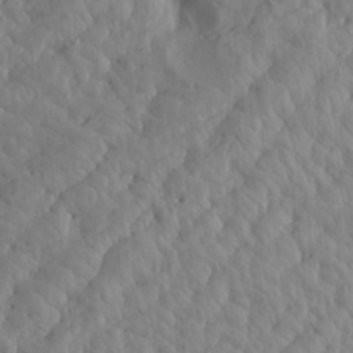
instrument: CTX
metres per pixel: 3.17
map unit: Aa
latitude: 18.2900
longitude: -143.9339
